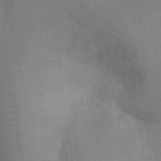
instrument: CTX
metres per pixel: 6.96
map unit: Ht
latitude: -4.4062
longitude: -24.3278
